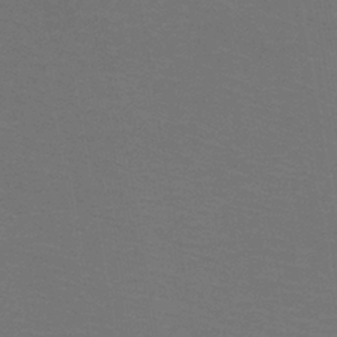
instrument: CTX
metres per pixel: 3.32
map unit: lHb
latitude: -43.2564
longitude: 53.1620
